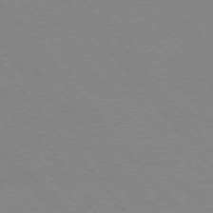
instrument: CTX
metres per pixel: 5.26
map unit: Ap
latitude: -75.5777
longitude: -69.2537
